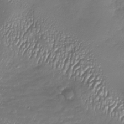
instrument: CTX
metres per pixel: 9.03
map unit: Nhu
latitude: -27.5210
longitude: -59.7261
